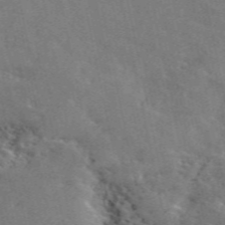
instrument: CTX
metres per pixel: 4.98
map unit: ANa
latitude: 49.9339
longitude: -81.0647
